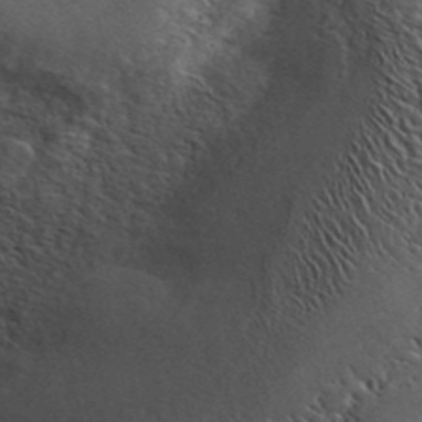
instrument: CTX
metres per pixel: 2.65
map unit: ANa
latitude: 41.4804
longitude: 52.0472
